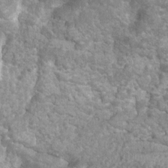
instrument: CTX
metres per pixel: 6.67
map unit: Nhu
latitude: 7.1025
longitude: -20.3089
